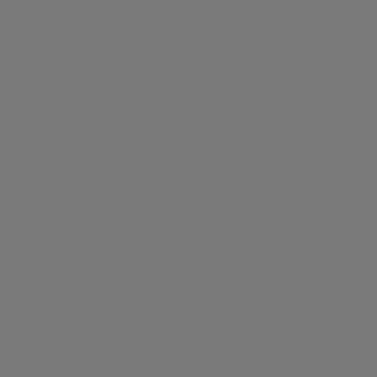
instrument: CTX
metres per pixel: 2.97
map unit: Hpe
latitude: 78.7058
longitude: 177.1809
